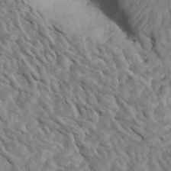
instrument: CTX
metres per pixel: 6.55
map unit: Htu
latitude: 2.3467
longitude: 143.0108
